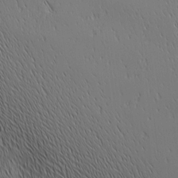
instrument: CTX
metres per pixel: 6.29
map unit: Ave
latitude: 2.3467
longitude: -114.6679
